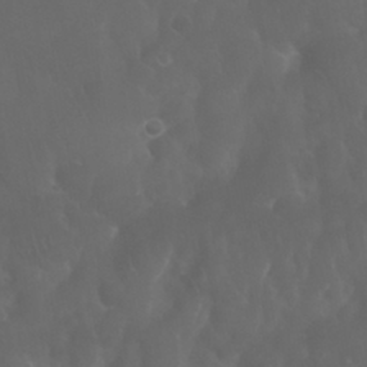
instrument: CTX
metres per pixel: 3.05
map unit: Nhu
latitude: 28.9702
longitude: -65.6694
